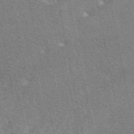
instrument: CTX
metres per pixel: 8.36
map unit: eAb
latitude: 48.7624
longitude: 116.2550
